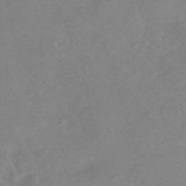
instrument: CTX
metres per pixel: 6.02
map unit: HNhu
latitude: -45.7478
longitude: 91.8990
